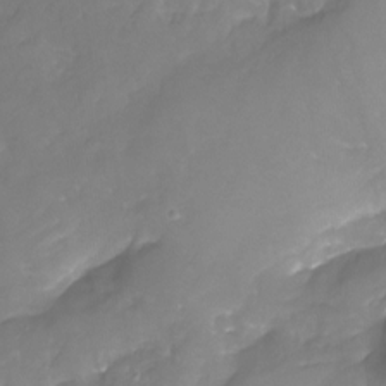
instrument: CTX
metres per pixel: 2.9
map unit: Nhu
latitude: -22.6897
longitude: -56.7435
